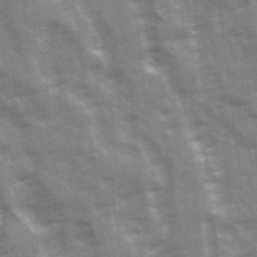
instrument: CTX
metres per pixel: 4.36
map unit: Ave
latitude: 21.2537
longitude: -133.5371
